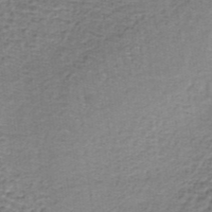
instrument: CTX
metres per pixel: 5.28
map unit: lHb
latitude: -36.6329
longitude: 60.6141
